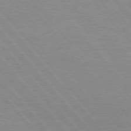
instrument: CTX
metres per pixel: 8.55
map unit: Hpe
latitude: 75.6505
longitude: -155.1403
